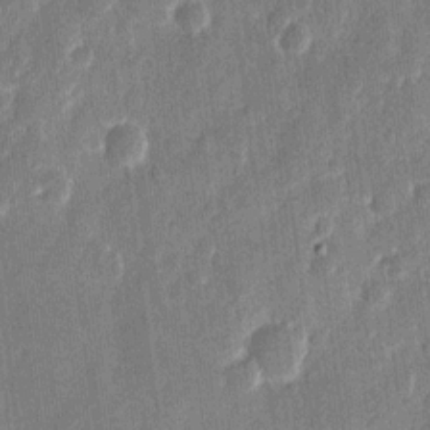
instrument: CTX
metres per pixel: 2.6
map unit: eHh
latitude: 11.2537
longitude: -70.7246
